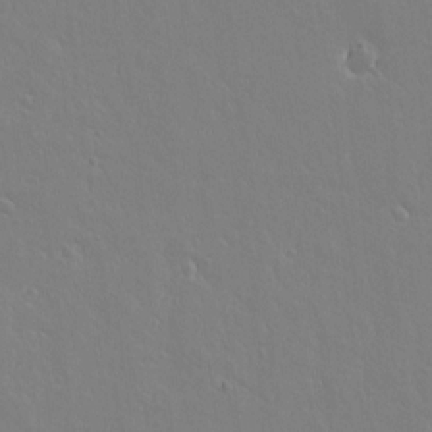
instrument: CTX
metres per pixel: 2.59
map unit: lAvf
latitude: 14.3279
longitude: -126.1011
